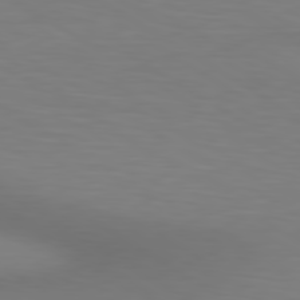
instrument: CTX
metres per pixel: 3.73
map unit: lApd
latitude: 80.3656
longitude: 120.4251
